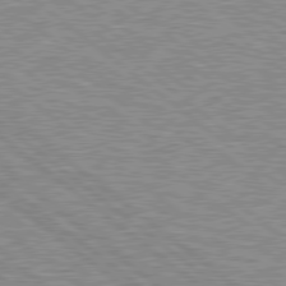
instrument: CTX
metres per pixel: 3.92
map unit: Hpe
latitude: 78.7247
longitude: -156.3656
